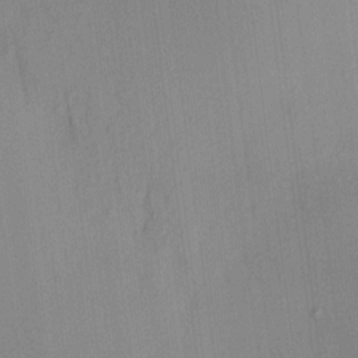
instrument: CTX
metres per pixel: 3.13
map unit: HNhu
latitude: 8.5357
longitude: 13.8045
